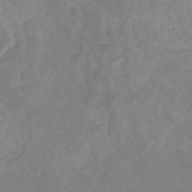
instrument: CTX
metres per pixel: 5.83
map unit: eHb
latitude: -31.5588
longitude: 68.5573
